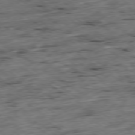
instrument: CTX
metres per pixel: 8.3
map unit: Ap
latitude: -79.2942
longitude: -89.3104
